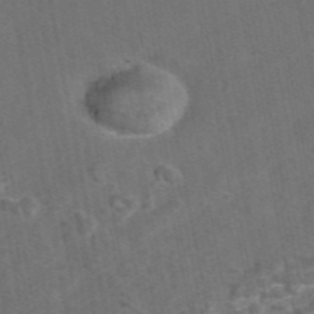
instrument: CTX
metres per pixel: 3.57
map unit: eAb
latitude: 43.9150
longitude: 108.1984
